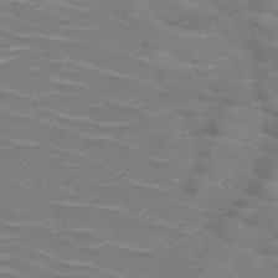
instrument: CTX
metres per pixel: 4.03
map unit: HNb
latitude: -50.3495
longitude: -46.8191
